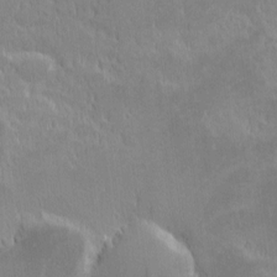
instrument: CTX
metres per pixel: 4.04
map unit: eHh
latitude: -1.9556
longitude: -85.0648
